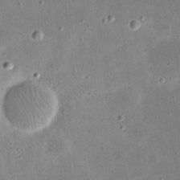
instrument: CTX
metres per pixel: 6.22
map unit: eHh
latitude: 21.5371
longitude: -67.4804
